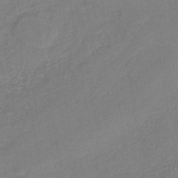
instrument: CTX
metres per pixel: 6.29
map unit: lHb
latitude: -41.2376
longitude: 73.2187
